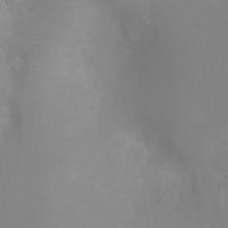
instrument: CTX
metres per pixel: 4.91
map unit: Ht
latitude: -4.7841
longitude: -25.3103
